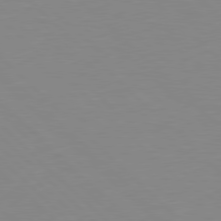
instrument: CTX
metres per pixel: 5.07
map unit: Hpe
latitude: 78.2145
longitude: -164.1767
